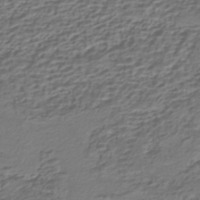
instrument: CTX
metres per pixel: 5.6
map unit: HNhu
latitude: -42.1794
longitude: 107.0865
